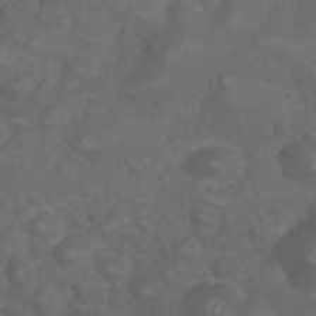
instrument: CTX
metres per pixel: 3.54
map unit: Nhu
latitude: 28.5546
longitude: -56.5734
